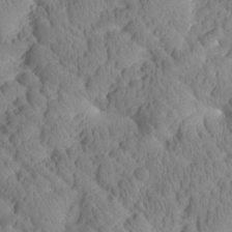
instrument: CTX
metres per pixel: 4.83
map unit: Htu
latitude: 1.2159
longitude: 176.1984
